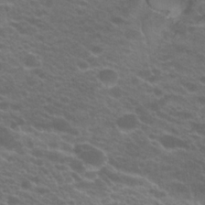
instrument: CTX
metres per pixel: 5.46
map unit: Hto
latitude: 22.5735
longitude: -37.4616
